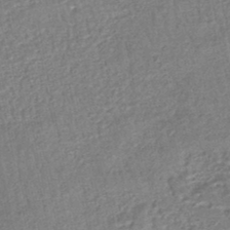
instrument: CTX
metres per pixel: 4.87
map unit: HNhu
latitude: -47.6155
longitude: 102.3117
